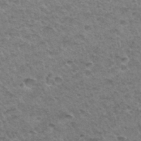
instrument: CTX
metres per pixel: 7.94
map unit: Hto
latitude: 34.7813
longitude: -49.0647
